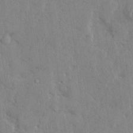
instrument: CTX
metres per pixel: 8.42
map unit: lHvf
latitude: 24.0444
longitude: 143.5021
